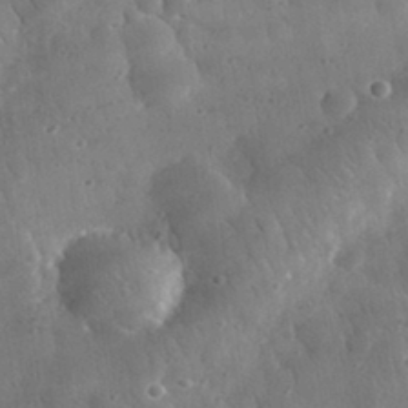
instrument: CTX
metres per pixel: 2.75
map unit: eHh
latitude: 33.0270
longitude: -78.8002
